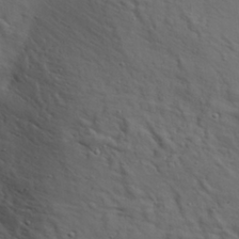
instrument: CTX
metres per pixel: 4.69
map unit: eHh
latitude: 30.4790
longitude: -68.9514
